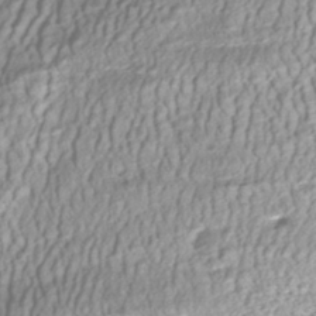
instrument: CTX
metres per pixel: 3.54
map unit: ANa
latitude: -42.8408
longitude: 107.8423
